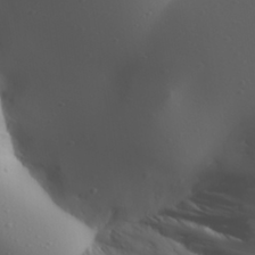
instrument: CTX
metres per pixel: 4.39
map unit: Aa
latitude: 31.1970
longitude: -132.6491
